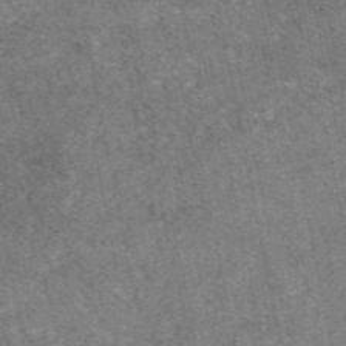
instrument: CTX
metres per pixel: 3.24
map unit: eAb
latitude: 48.1011
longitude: 107.9178
